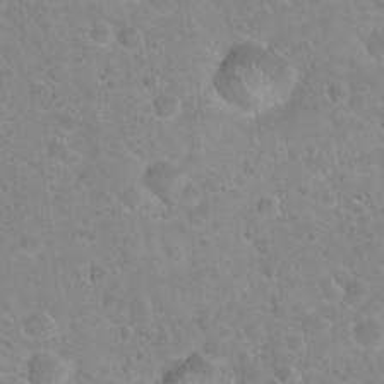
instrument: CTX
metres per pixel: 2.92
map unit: Hto
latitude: 22.5168
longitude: -50.7813
